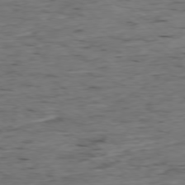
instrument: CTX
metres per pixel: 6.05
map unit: Ap
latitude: -78.5195
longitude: -90.3467
